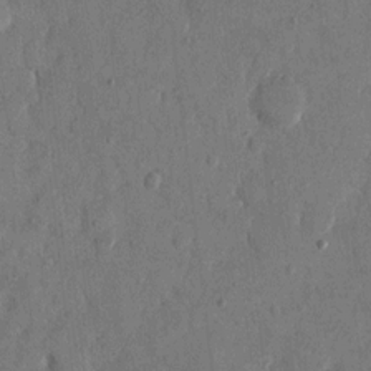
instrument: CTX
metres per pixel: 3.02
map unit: eHh
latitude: 13.4616
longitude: -68.4034
